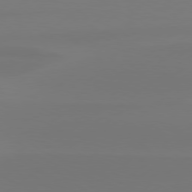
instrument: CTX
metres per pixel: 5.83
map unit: Hpe
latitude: 78.3468
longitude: -129.7449
